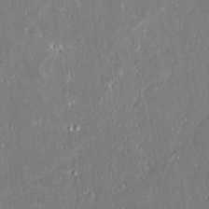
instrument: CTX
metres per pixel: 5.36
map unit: lAvf
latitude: 14.5735
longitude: -128.1956
